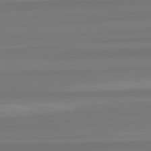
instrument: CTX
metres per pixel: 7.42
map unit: lApd
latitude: 82.7435
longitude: 173.7855
